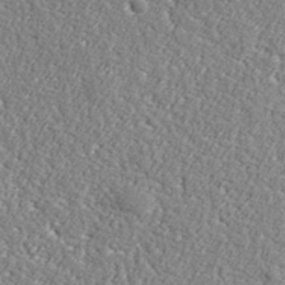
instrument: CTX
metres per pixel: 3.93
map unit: lHvf
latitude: 38.1578
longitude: -92.3845
